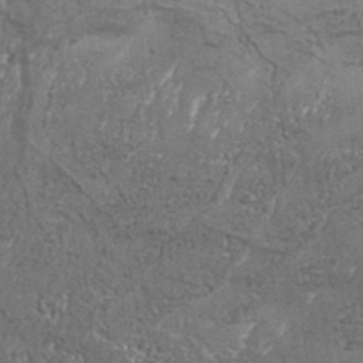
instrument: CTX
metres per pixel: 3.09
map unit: Aa
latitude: 33.9339
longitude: -135.6127
